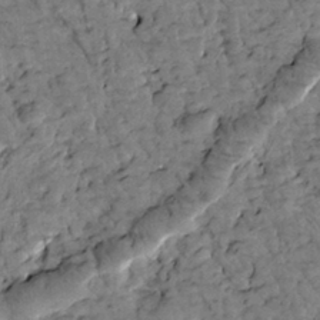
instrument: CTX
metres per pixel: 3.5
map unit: Htu
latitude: -2.8407
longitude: 173.8611
